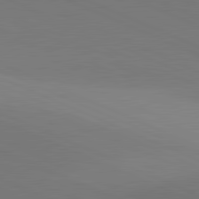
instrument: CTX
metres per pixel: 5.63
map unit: lApd
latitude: 81.8394
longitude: 144.4440
